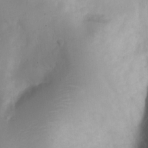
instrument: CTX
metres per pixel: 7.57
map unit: Nve
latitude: -22.8786
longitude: 106.5196
